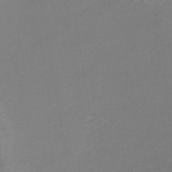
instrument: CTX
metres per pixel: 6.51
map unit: Nhe
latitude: -45.3888
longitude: 153.1242
